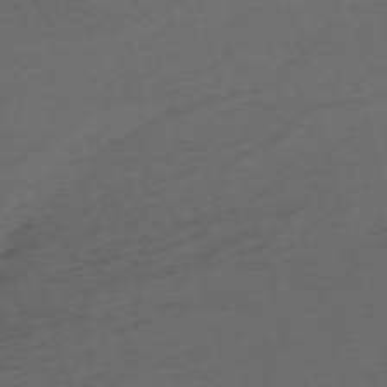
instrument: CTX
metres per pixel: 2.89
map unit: Nhu
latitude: -68.2550
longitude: 37.4832
